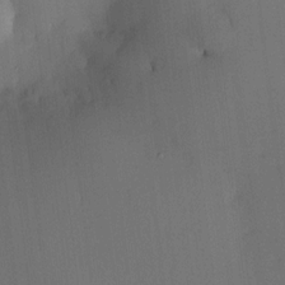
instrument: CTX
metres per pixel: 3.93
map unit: HNhu
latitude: 9.9339
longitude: 16.0472
